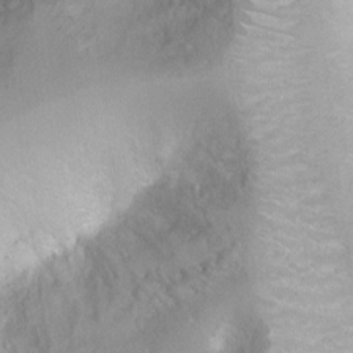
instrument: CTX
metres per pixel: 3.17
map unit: Nhu
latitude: 3.5182
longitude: -24.8191
